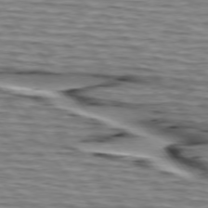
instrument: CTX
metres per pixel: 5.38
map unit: lApd
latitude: 75.0270
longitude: -72.3279
